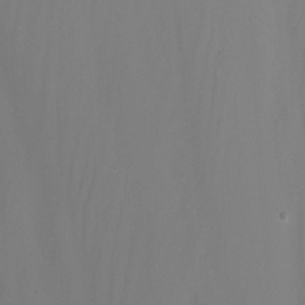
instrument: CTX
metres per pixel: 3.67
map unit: Nhu
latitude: -4.3873
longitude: -76.2711
